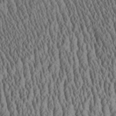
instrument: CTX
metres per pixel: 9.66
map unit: Aa
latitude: 28.5168
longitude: -136.2523
